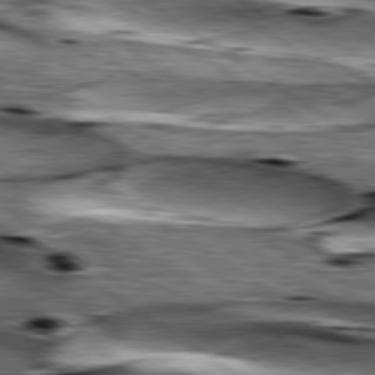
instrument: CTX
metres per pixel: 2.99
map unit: lApd
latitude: 79.7450
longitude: -49.0647
